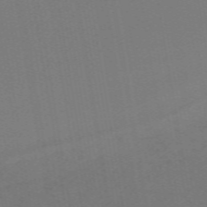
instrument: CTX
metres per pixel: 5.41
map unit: eHb
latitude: -49.6344
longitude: 83.4832
